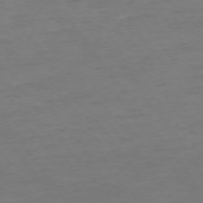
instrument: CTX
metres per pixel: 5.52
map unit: Ap
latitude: -74.9542
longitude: -84.9325
